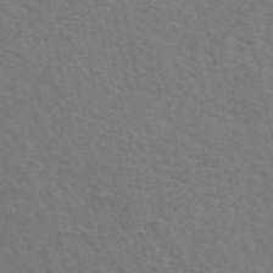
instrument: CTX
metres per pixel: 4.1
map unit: eAb
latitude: 51.0458
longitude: 113.2376
